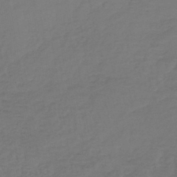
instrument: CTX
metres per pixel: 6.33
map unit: lHb
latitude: -42.5951
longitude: 65.8989
